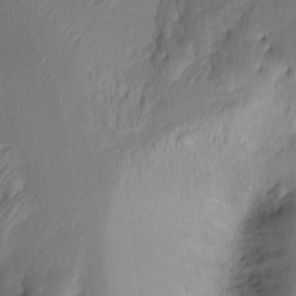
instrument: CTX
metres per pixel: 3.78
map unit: Ht
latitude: -15.3321
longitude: -41.8772
